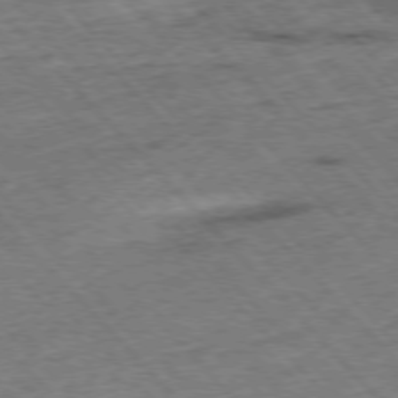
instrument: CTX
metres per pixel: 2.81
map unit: Hpe
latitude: -76.7841
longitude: -16.1200
